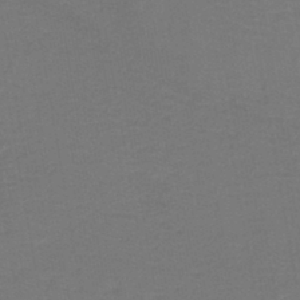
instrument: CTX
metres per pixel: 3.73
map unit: lHb
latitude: -43.0108
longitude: 53.8989
